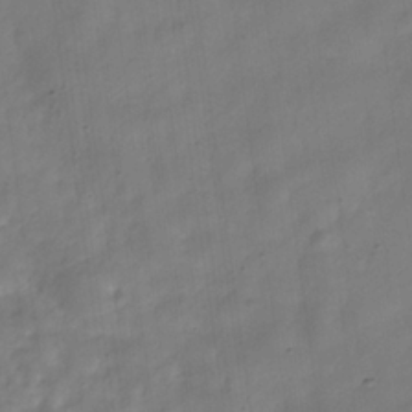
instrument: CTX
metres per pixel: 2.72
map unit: Hve
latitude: -32.7275
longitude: 92.7652
